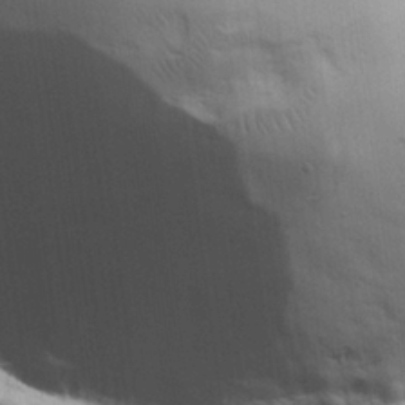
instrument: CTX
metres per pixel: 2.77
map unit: lHvf
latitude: 26.4790
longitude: 142.1038
